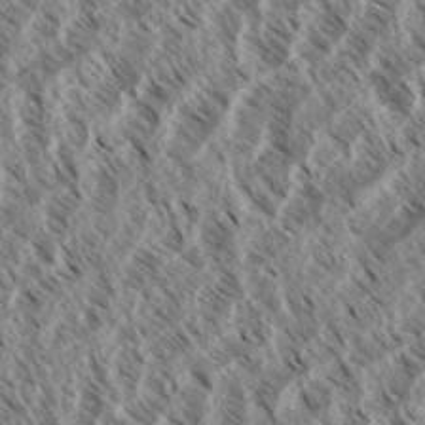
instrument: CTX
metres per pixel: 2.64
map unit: eHh
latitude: 34.6679
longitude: -139.2348
